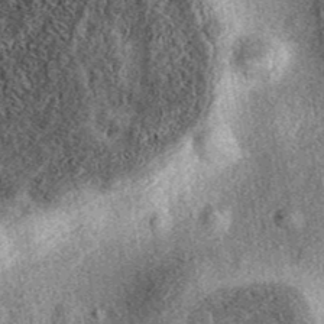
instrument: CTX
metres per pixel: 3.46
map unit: eAb
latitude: 39.6694
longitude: 106.6518
